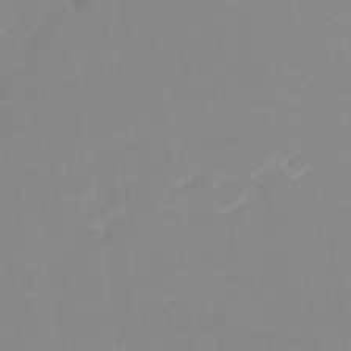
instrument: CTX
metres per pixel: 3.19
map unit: Nhu
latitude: -15.7289
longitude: -56.8757
